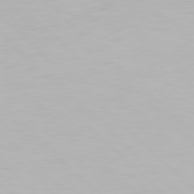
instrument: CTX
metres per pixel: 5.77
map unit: Hpe
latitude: 77.2537
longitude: -162.8569
